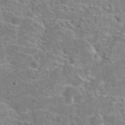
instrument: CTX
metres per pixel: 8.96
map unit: Hto
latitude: 23.0647
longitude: -44.8758
